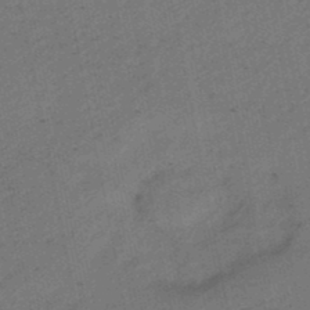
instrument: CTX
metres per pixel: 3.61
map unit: lHb
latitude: -47.8422
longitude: 77.0297
